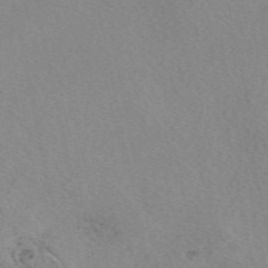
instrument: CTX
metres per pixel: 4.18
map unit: eAb
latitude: 49.7450
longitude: 107.3321
